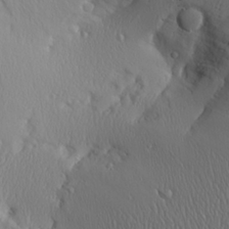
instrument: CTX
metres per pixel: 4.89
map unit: Aa
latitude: 24.7624
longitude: -135.7071
